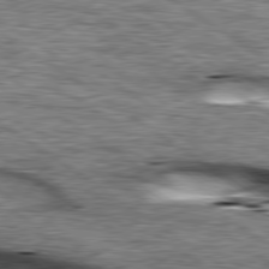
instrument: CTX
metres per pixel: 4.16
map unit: lApd
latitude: 79.5938
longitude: -49.3104
